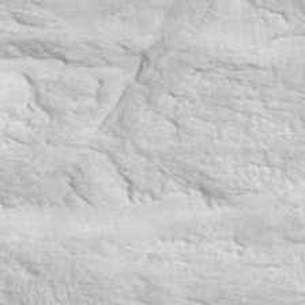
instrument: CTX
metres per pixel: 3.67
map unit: ANa
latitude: 44.2522
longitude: -85.5938
